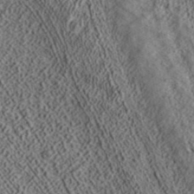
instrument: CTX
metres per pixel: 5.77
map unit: ANa
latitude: 39.5938
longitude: 17.7856
